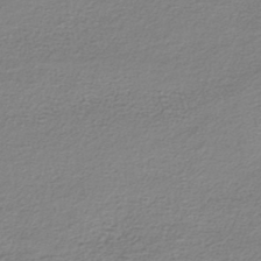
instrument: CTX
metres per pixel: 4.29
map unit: lHb
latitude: -42.2928
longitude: 70.0283
